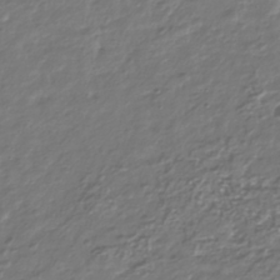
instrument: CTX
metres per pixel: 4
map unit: Nhu
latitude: -39.6722
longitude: -81.7450
